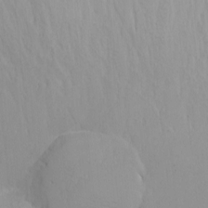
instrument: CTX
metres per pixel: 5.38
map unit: Nhu
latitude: -4.6518
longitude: -83.3292
